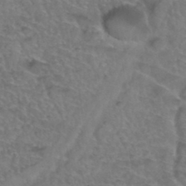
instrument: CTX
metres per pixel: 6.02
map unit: Hto
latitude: 34.7057
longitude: -44.3467
